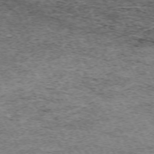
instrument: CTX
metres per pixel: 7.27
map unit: Hpe
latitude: -70.8030
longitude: 11.5399
